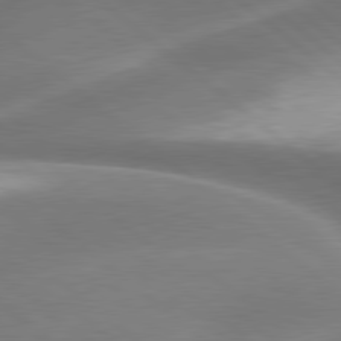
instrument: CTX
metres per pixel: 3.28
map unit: lApd
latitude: 79.8961
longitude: -117.1025
